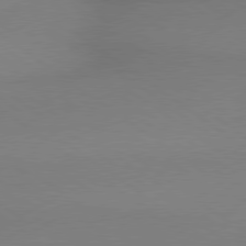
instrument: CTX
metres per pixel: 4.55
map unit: lApd
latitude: 79.1403
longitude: 178.9919
